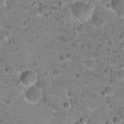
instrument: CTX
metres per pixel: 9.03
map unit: Hto
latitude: 22.1956
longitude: -49.5749
